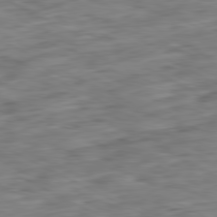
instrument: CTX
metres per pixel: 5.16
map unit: Ap
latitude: -80.9542
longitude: -82.9891
